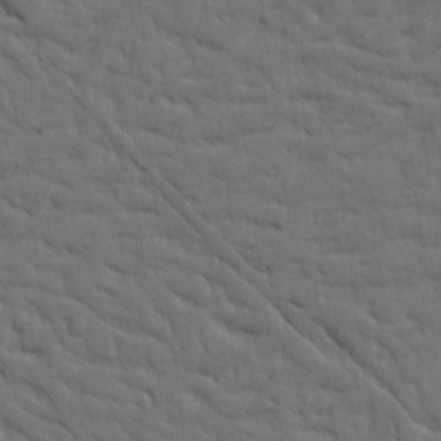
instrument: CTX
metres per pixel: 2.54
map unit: Ht
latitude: 9.7639
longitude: -77.5938
